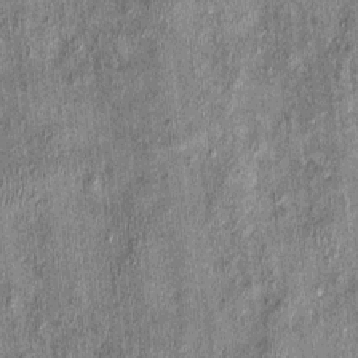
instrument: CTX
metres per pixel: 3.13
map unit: Nhu
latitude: -0.3873
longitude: -15.1970
